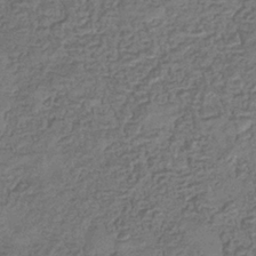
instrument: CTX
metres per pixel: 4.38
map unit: eHb
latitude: -35.1620
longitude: 80.5385
